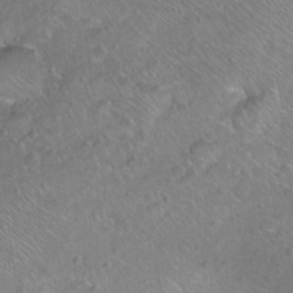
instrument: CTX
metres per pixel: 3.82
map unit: Ht
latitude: -6.8975
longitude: -37.0270
